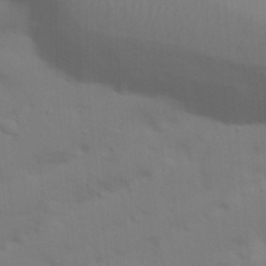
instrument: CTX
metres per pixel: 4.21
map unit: Nhu
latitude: 21.3293
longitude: -73.1970
